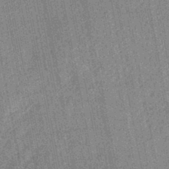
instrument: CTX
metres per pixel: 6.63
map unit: lHb
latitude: -45.9745
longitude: 68.7274
